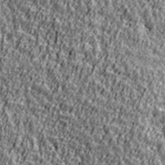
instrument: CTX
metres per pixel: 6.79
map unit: Ave
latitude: 41.8961
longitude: -112.2900
